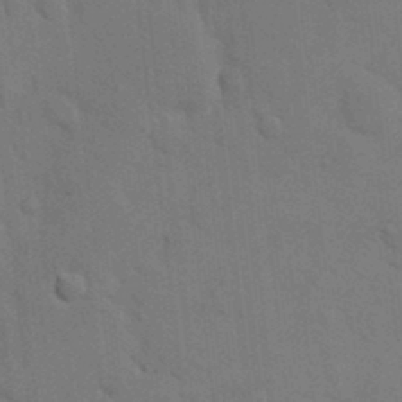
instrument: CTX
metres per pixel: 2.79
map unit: eHh
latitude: 18.7813
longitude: -64.3278
